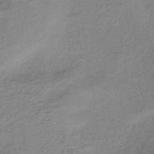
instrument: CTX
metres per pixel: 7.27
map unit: HNb
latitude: -36.0283
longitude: 57.8044
